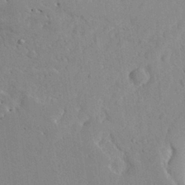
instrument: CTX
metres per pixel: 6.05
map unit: Aa
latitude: 27.8772
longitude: -129.1781
